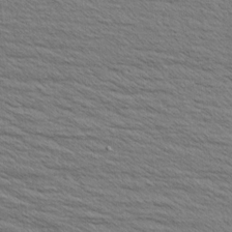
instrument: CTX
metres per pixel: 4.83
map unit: Aa
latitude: 6.3089
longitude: -136.6680
